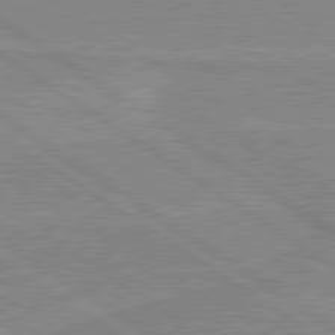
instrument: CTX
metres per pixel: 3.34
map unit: lApd
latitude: 80.0444
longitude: 170.5196
